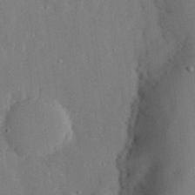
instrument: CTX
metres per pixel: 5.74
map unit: eHh
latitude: 29.7072
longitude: -80.9703
